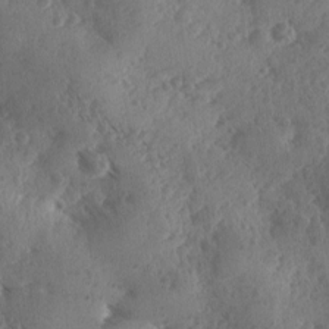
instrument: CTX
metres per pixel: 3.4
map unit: Ave
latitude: -9.8989
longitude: -118.6112
